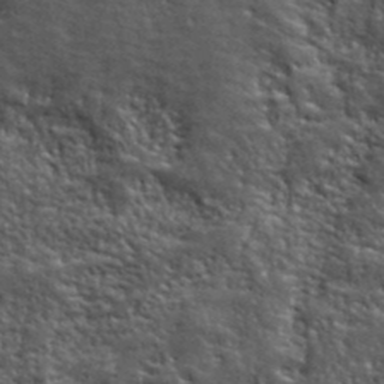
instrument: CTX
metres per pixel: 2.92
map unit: ANa
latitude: 40.3467
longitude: -89.2159
